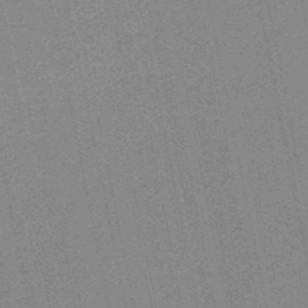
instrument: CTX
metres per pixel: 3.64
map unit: HNb
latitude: -48.1228
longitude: 59.0108
